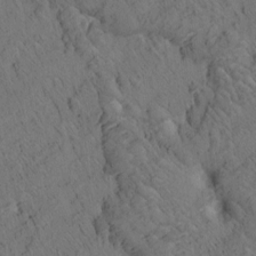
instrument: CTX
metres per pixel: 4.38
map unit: eHh
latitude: 3.6694
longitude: -78.8002
